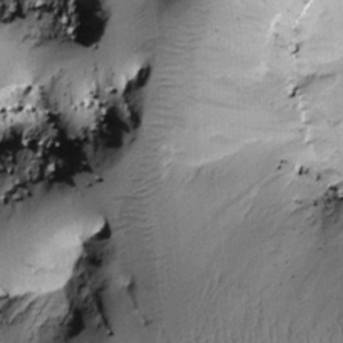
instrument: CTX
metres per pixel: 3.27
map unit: Htu
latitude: -0.2929
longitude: 173.3509
